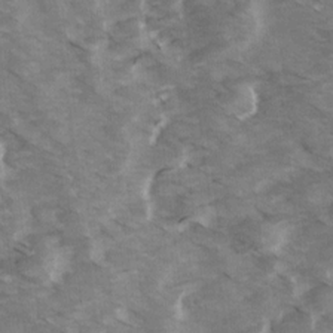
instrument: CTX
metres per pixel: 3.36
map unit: Ave
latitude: 14.3657
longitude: -103.3292
